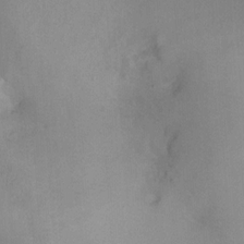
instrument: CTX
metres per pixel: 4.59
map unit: Nhu
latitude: -0.7653
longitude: -15.3482
